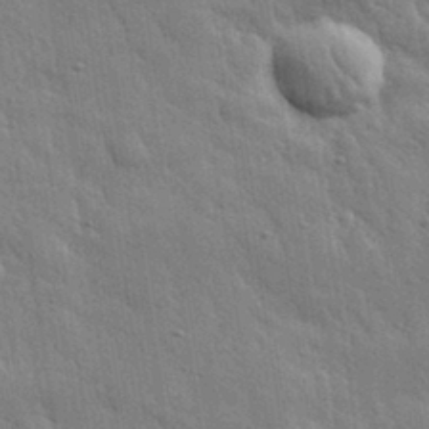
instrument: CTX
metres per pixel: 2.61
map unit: eHh
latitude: 31.8395
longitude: -78.9325
